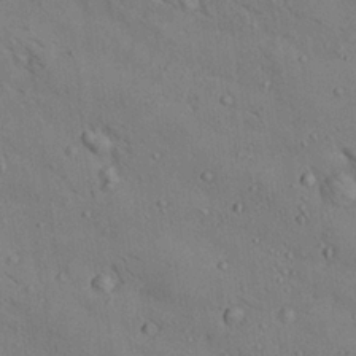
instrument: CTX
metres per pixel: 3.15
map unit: Ave
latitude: 21.0459
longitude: -139.6694
